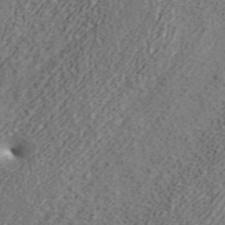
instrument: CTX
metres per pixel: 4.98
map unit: ANa
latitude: 44.7246
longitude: 45.1809
